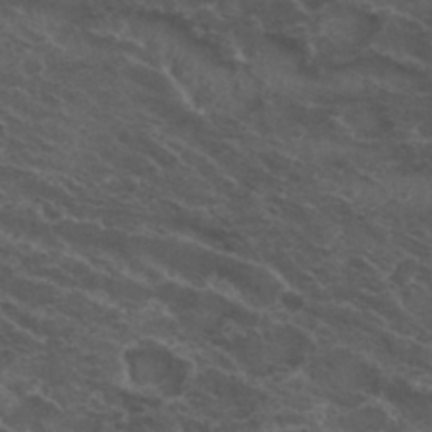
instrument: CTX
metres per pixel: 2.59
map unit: Nhu
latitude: 29.6316
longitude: -49.3671
